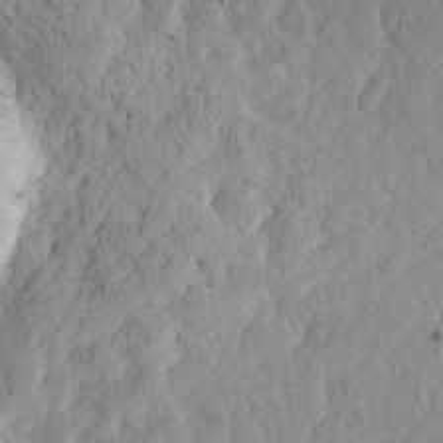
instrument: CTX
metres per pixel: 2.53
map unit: lHvf
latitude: 22.8380
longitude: 144.3684
